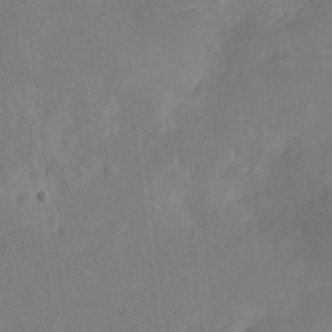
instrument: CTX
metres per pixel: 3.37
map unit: Ht
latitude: -12.1606
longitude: -24.4223
